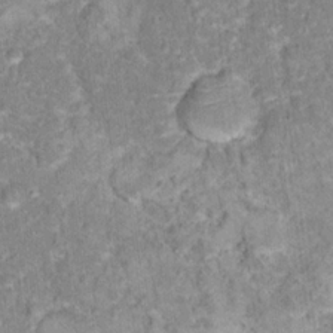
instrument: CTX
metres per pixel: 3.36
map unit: Hto
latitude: 16.9136
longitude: -36.8191
